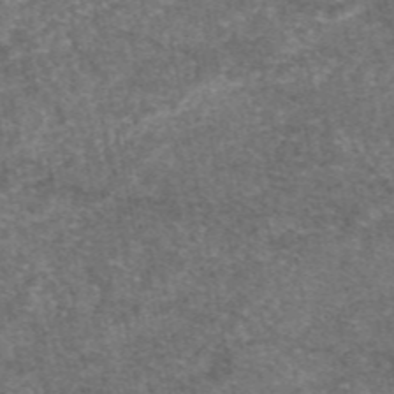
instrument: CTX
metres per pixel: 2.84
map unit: eAb
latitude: 47.7072
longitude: 108.4251
